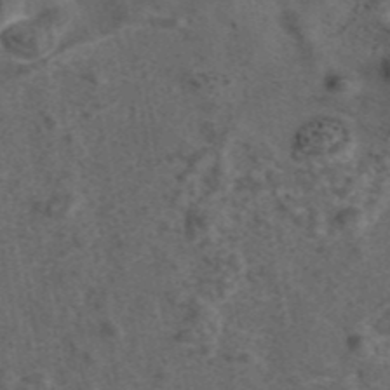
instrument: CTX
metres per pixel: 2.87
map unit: eAb
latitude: 43.3104
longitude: 107.2187
